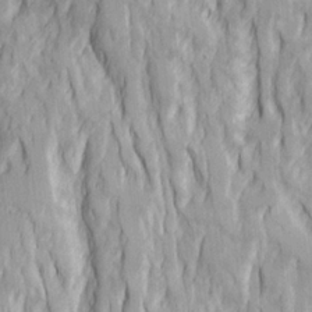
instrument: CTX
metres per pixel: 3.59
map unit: Ave
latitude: 23.2537
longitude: -133.4049
